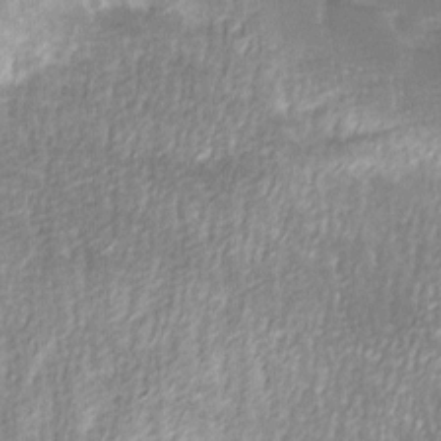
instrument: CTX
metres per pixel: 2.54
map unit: Ave
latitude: -8.0850
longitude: -123.0458
